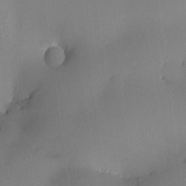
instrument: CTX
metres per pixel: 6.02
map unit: HNhu
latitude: 7.8583
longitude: -0.1389
